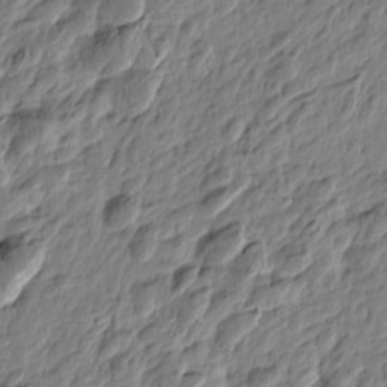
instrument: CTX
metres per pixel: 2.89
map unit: Htu
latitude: -4.3306
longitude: 179.6722
